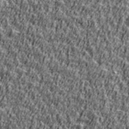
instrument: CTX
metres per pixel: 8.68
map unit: Ave
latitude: 41.9528
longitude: -112.1389
